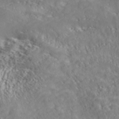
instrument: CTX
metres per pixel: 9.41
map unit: ANa
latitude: 40.6868
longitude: 53.7666
